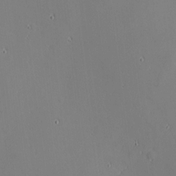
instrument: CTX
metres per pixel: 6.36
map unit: eHh
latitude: -3.1053
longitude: -81.4426
